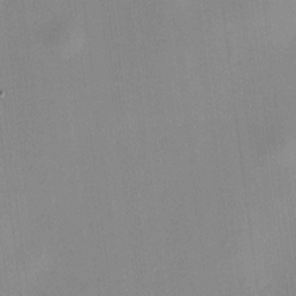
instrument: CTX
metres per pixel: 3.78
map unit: HNhu
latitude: 8.4223
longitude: 13.1620
